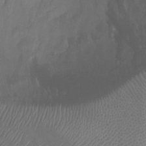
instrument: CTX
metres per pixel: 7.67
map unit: Ht
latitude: -1.2376
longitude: -18.9324
